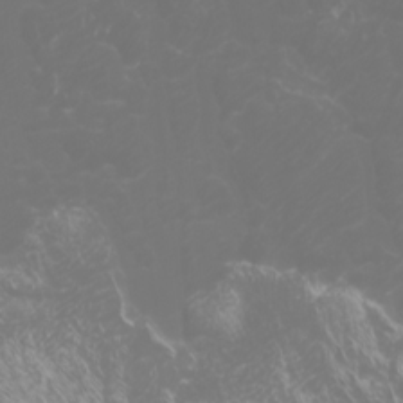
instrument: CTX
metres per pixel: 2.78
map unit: Htu
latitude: -7.0486
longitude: -73.9528
